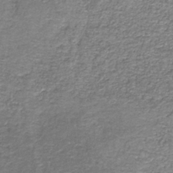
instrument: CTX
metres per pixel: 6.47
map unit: HNb
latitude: -37.1998
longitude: 51.5210
